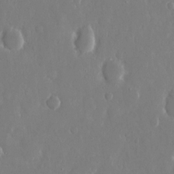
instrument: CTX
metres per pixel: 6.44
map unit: eHh
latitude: 12.3467
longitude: -71.3859
